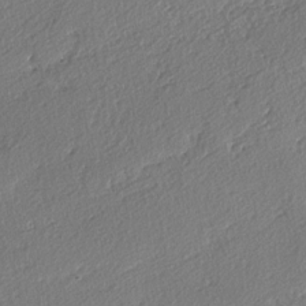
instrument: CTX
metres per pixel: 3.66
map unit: lAvf
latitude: -4.3306
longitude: -108.7435
